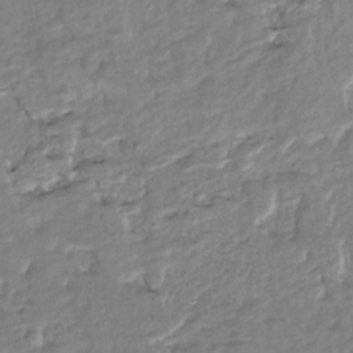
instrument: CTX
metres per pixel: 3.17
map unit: Htu
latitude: -5.2942
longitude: 154.0472
